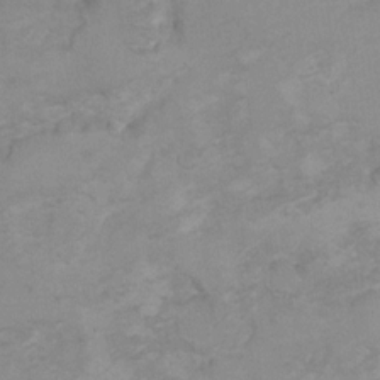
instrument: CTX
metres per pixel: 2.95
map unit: Hto
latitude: 7.4237
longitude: -35.2537
